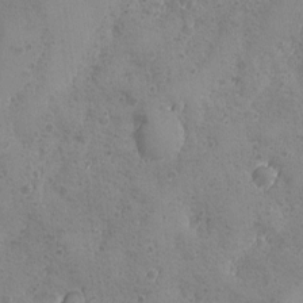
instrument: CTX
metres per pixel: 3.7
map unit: Ave
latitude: -8.3306
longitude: -118.8758
